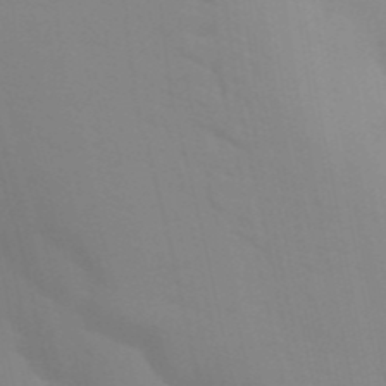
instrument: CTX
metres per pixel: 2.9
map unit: Aa
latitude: 32.4601
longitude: -145.6316
